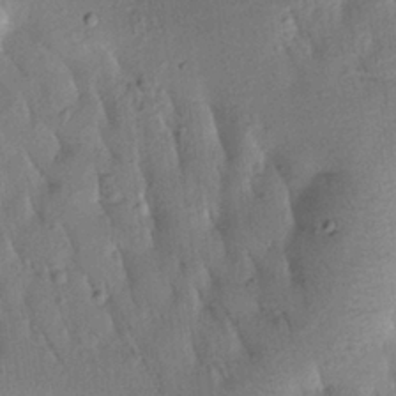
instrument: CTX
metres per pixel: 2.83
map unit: Htu
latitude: 0.0633
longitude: 173.1998
